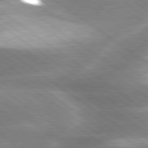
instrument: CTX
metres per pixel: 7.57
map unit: lApd
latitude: 80.1578
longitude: -119.5749
